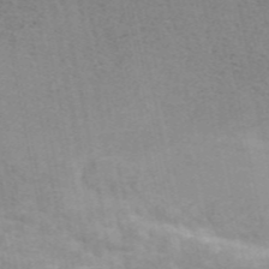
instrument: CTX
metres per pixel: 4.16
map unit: ANa
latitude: 46.5546
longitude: 25.8044
